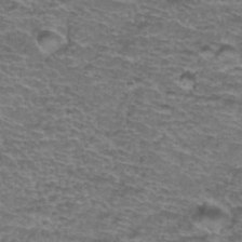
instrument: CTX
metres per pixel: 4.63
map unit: Hto
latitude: 37.6127
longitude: -42.7057
